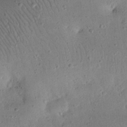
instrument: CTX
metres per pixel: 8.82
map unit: eHh
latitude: 23.3293
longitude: -67.8205
